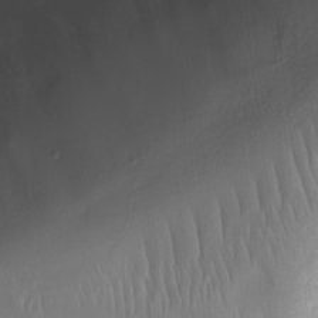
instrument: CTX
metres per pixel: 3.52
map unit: Nhu
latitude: -9.3698
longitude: -85.3482
